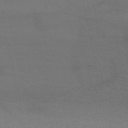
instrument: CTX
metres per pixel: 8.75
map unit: HNb
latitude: -49.7289
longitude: -43.5749
